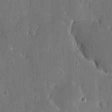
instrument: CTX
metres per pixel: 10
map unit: eHh
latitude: 6.6679
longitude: -68.8002
